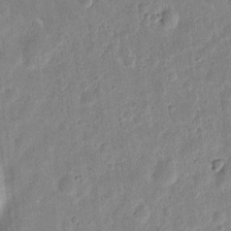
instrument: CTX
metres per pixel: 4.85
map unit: eHh
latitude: 7.9906
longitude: -71.4237
